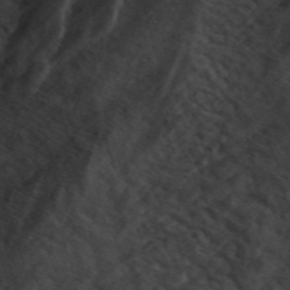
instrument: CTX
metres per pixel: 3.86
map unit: ANa
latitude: 49.6505
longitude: -81.6505
